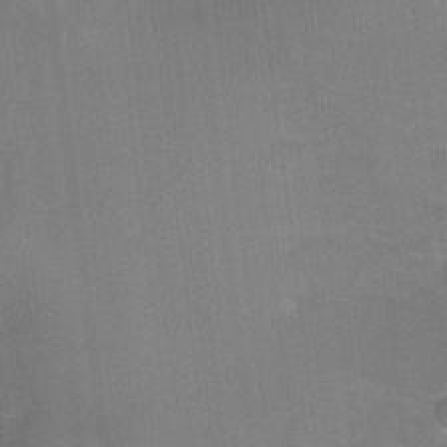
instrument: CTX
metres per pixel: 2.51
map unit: Ht
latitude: -1.5022
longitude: -33.3104
